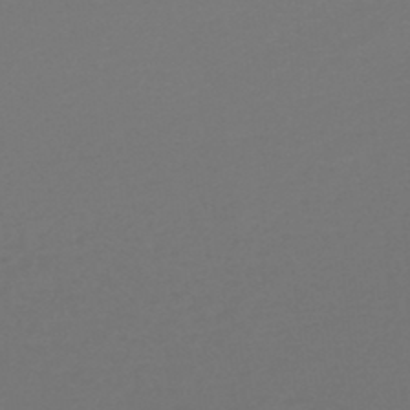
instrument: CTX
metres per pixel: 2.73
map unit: lHb
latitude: -47.5210
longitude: 65.3510
